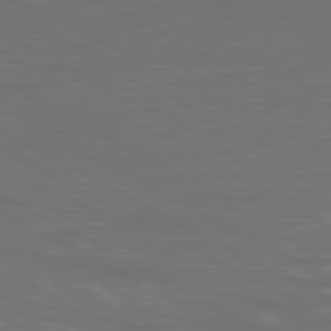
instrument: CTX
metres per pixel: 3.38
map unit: Ap
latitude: -80.7274
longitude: -60.1011
